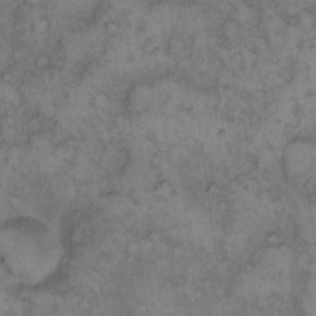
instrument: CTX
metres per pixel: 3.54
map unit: eHh
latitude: 13.8017
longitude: -64.4412
